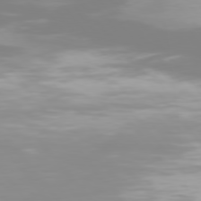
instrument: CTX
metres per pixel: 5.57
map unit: Hpe
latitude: 77.2348
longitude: -165.2915
